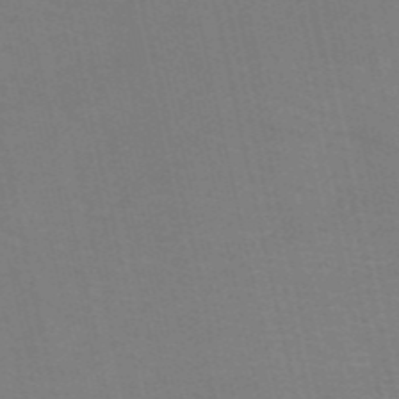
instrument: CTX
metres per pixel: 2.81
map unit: HNb
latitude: -53.5777
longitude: -46.0444
